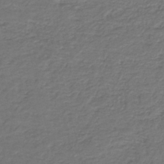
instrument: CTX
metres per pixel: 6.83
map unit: HNb
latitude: -42.6140
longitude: 50.5763
